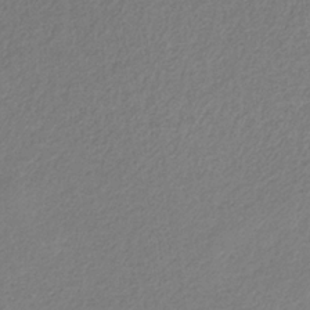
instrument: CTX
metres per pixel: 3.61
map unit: HNb
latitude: -33.0298
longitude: 55.1620
